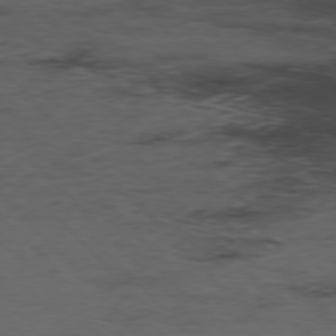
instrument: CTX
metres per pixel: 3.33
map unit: Hpe
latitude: -76.9731
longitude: -18.4412
